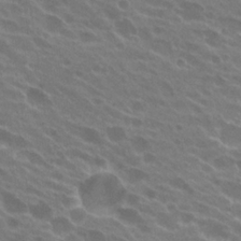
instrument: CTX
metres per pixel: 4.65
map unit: Hto
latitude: 24.2711
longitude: -38.6301
